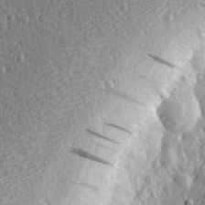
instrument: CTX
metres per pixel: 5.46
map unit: eHh
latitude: 35.1214
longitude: -80.4412
